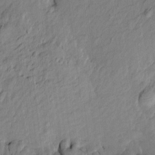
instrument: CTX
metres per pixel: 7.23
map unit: Htu
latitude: -8.8219
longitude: 177.7100
